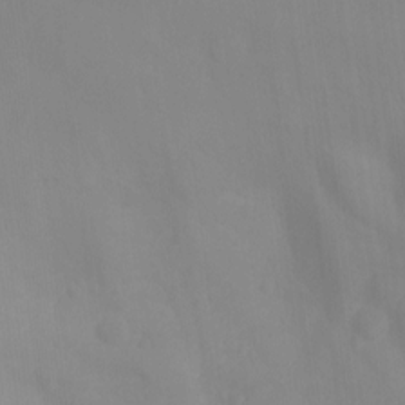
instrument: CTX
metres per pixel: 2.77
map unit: Ht
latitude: -16.2362
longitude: -43.4049
